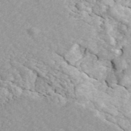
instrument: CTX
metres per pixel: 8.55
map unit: ANa
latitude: 45.2537
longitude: 37.7477
